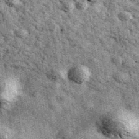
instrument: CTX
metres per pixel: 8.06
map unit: Ave
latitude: 40.0633
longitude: -107.4237
